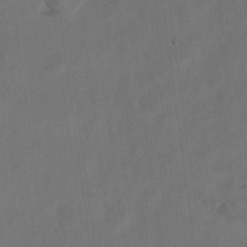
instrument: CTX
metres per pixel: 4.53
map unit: Hto
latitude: 8.4979
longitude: -34.4979
